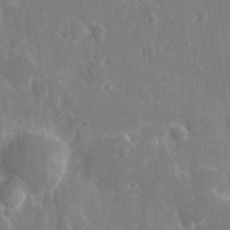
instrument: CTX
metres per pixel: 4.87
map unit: eHh
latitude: 7.9717
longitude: -70.6868
